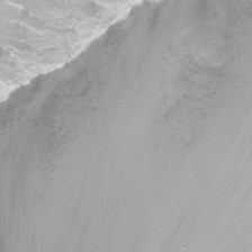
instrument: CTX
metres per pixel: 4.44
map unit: Nhu
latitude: -13.0109
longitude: -57.9906
